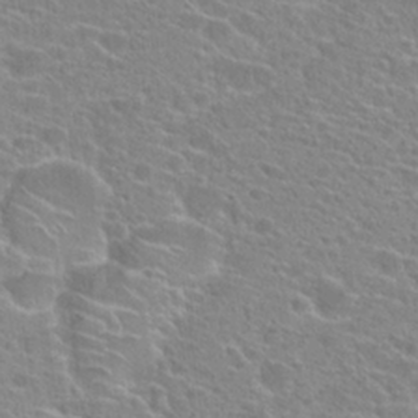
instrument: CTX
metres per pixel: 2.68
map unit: Hto
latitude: 24.3089
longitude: -44.8758
